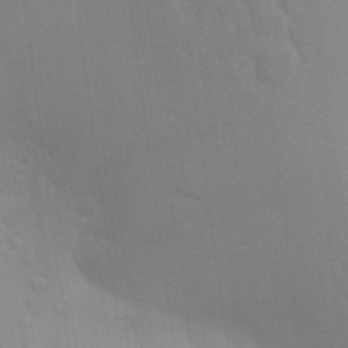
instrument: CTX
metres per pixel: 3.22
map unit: Aa
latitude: 24.3656
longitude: -145.3859
